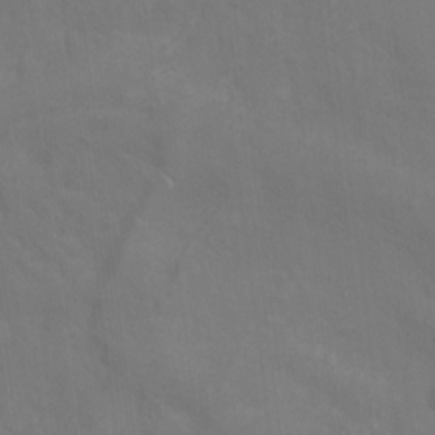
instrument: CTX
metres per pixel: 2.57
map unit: Ht
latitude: 10.8758
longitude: -40.6301
